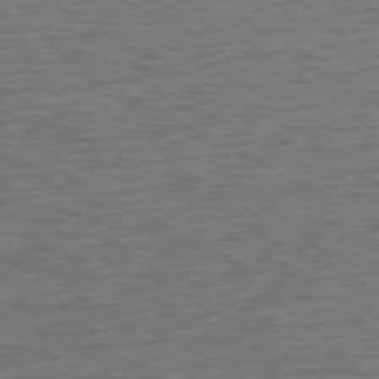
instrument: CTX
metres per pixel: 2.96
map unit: Ap
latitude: -77.2754
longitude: -74.1767
